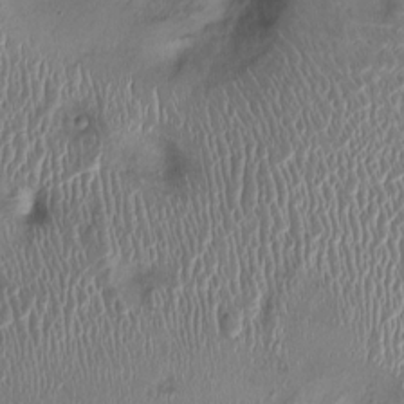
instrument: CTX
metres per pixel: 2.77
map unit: Ht
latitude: -0.8408
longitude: -13.6694
